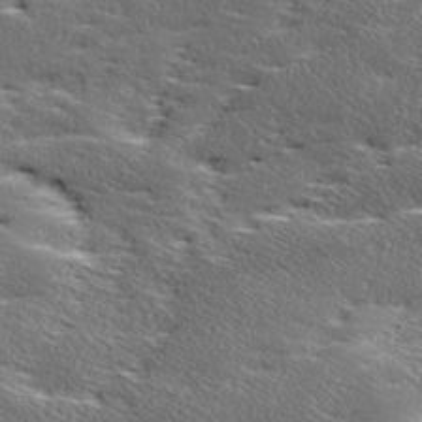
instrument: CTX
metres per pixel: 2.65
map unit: Ave
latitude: 17.2537
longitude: -137.7450
